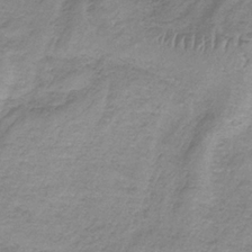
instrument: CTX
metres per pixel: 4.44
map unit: HNb
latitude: -33.4644
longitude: 60.3495
